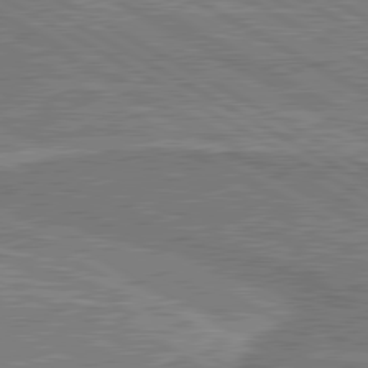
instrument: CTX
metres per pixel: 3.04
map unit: lApd
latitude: 80.6490
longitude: 144.7841
